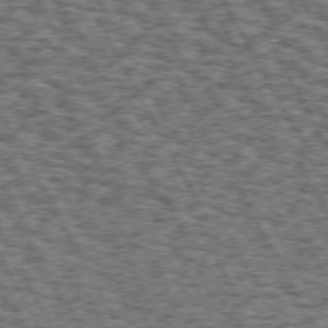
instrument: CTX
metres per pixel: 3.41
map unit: Hpe
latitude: 72.3468
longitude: -124.9324
